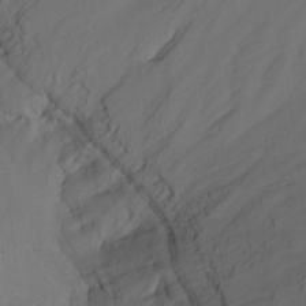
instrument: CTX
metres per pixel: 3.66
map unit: Nhu
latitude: -16.9731
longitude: -47.9717
